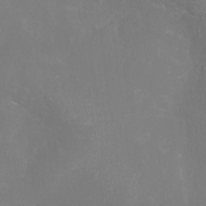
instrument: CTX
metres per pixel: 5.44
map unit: Nhu
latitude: -11.3321
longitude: -37.2915
